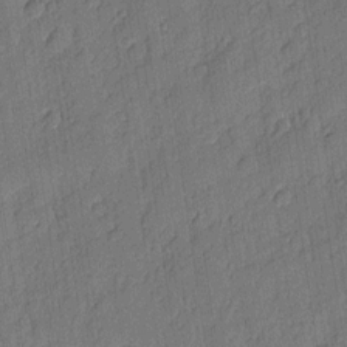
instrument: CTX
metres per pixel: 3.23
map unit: eHh
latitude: 5.8961
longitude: -75.7072
